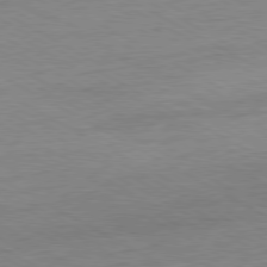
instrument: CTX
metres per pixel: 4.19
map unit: Ap
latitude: -80.6519
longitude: -86.9514
